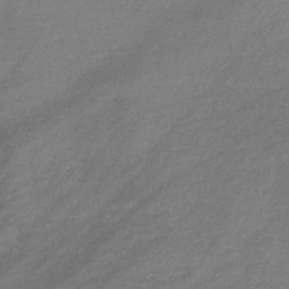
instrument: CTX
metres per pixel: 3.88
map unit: lHb
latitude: -40.3495
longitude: 75.2754
